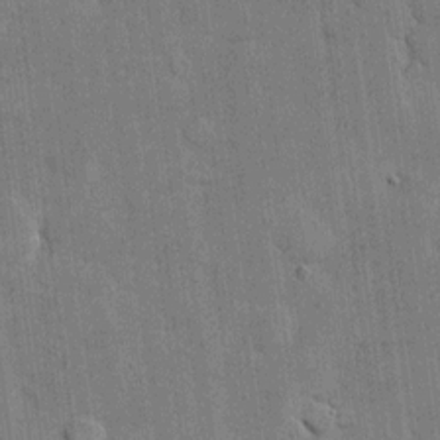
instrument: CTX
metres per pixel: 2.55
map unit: eHh
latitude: 11.4049
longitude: -66.4790
